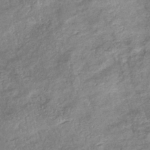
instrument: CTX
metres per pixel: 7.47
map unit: eHb
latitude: -38.6708
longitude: 76.3495
